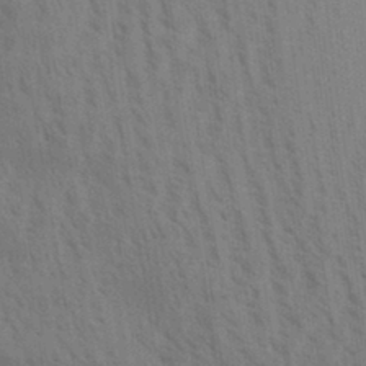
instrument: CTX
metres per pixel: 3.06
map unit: Aa
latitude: 30.7813
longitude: -139.2726
